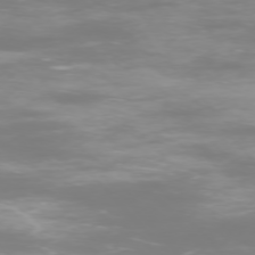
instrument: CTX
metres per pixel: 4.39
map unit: Ap
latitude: -75.8801
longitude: -75.7450
